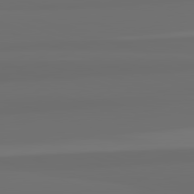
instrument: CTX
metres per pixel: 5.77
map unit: lApd
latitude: 82.7624
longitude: 162.9164
